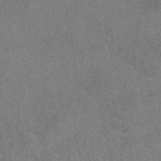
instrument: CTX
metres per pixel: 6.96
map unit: eAb
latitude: 48.3278
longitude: 109.6911
